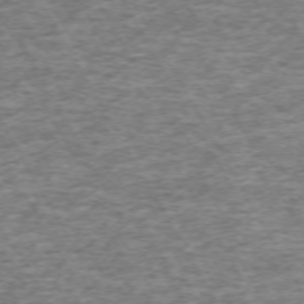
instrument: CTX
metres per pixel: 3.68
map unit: Hpe
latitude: -71.4643
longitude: 13.5399
